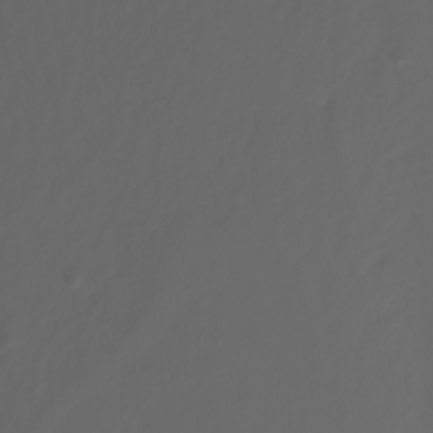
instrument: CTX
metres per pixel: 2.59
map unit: Nhu
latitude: -7.2754
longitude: -79.8584
